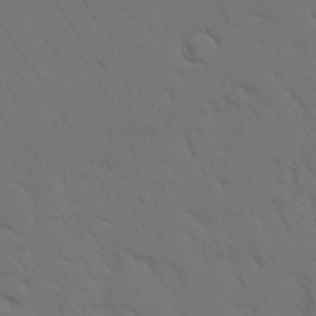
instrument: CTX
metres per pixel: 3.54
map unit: Nhu
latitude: 26.4979
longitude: -69.9717
